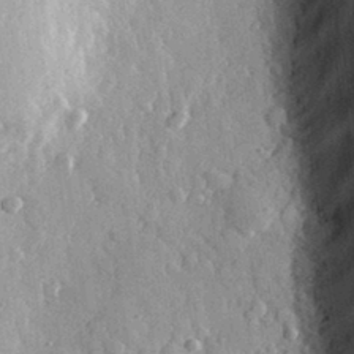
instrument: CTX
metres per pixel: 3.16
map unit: eHh
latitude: 31.7450
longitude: -80.3656
